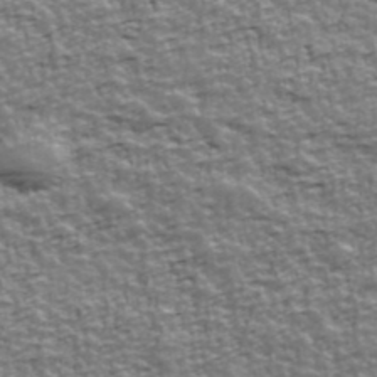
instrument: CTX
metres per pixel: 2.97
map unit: Ave
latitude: 42.1578
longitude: -112.8002
